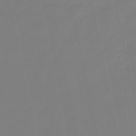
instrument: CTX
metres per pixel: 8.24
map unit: lHb
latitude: -49.3699
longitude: 79.9556
